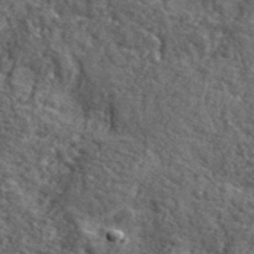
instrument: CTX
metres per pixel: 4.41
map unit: lHvf
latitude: 41.3670
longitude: -89.8773
